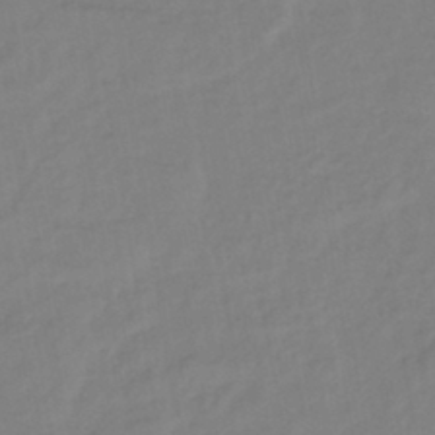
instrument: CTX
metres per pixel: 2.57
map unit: lHb
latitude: -41.8422
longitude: 74.6897
